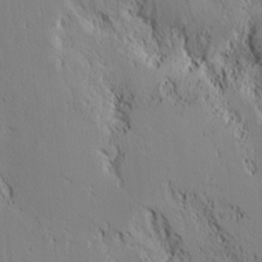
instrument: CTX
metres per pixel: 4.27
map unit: lAvf
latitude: 7.8394
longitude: 166.1039
